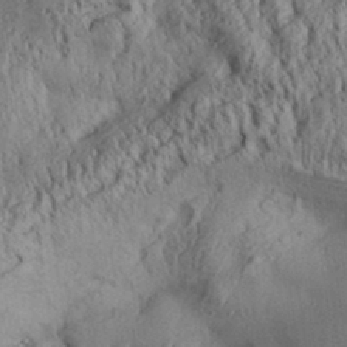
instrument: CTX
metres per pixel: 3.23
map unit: Aa
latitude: 30.6491
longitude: -137.4049
